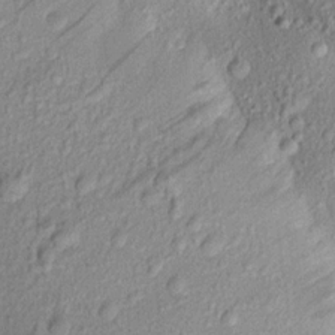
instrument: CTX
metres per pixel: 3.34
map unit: Aa
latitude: 17.1592
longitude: -146.9325
